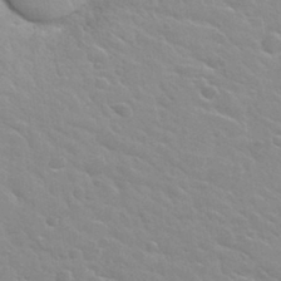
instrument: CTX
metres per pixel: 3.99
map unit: Hto
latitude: 32.5168
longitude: -50.7057
